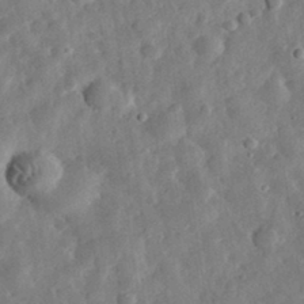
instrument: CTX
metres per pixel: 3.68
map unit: eHh
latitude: 32.5168
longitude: -77.1403
